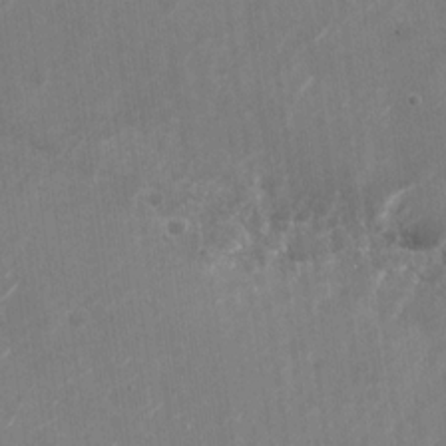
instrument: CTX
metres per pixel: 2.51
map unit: Nhu
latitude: -27.2375
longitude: -74.7624
